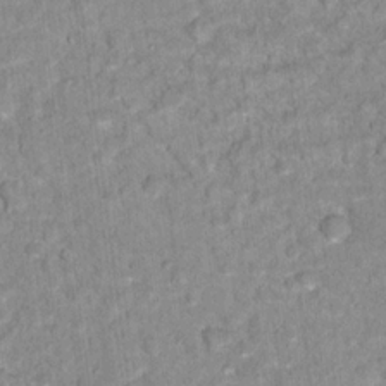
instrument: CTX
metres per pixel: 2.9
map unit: Hto
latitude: 16.7435
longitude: -36.5357
